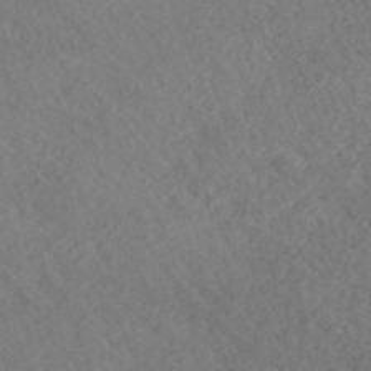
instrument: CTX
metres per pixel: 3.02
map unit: ANa
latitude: 42.9892
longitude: 27.5966
